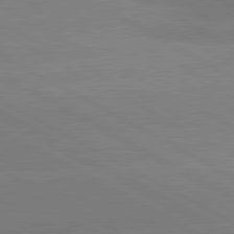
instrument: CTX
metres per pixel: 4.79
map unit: lApd
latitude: 80.9514
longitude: -153.0270
